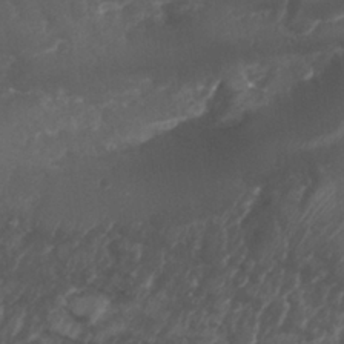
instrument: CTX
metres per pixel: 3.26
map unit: Nhu
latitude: 25.9717
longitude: -63.2726
